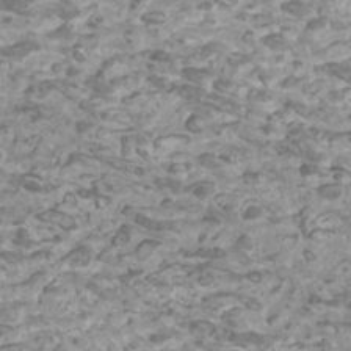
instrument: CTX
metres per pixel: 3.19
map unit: Htu
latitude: 2.3278
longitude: -20.7058
